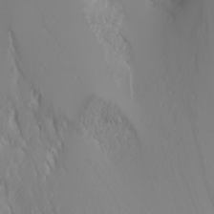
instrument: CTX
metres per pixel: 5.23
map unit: Nhu
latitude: -6.6140
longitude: -90.5546
